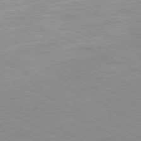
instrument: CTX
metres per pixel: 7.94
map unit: Ap
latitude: -80.1984
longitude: -66.8380
